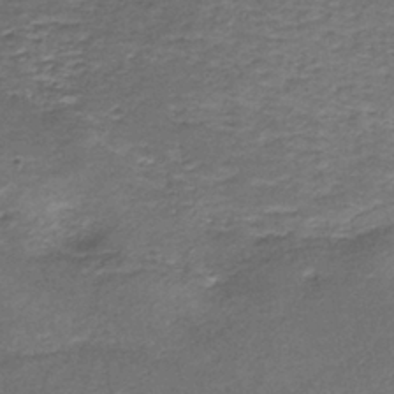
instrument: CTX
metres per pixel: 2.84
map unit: HNb
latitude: -37.3887
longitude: 51.3132
